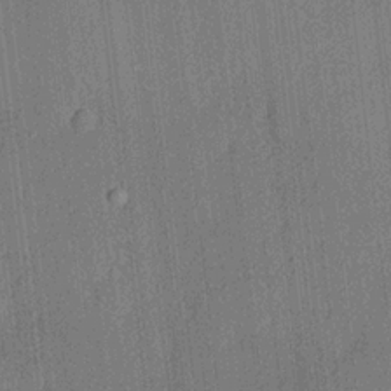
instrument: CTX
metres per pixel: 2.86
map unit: lHvf
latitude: 20.8380
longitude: 140.9919
